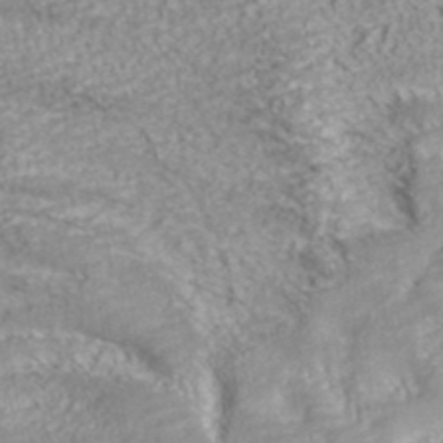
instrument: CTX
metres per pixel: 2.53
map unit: ANa
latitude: 41.2914
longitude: 28.3117
